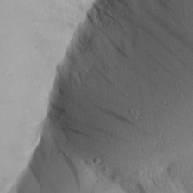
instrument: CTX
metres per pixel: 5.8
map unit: Aa
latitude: 16.2900
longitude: -146.0255
